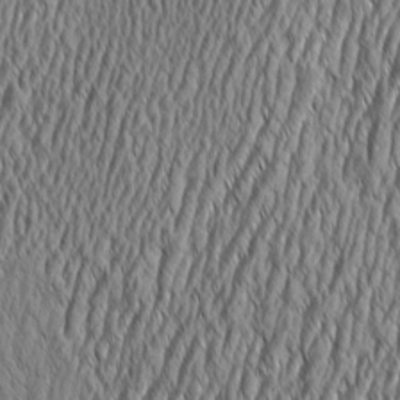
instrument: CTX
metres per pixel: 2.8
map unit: Aa
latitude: 7.1025
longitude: -129.8583
